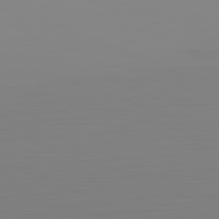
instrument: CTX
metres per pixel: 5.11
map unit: Hpe
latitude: -82.1606
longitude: 8.5196
